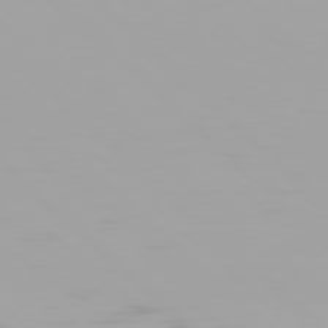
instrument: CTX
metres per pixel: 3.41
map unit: Hpe
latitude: 77.8772
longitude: -137.0270
